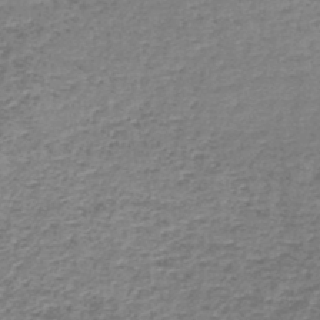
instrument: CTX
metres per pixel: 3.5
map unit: lHb
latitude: -44.1228
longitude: 59.1431
